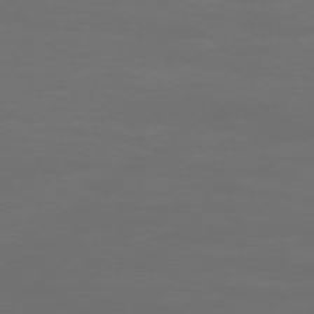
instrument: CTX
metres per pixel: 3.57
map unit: Ap
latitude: -76.6330
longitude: -81.8205
